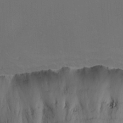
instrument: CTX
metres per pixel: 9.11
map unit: Nhu
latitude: 0.1200
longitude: -76.4412
